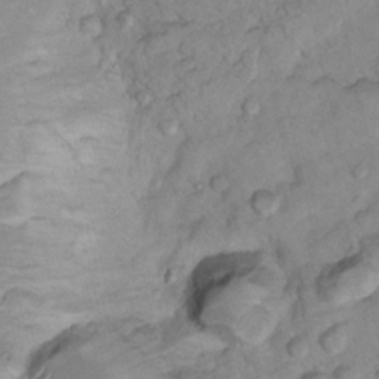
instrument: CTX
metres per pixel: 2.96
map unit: Nhu
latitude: 13.6883
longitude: -29.0647
